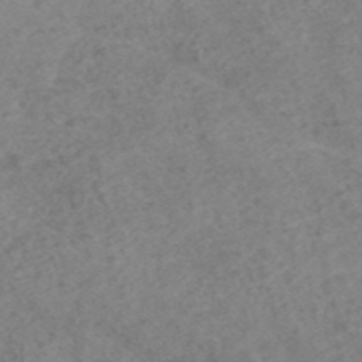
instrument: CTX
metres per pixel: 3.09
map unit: ANa
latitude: 43.4427
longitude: 27.3509
